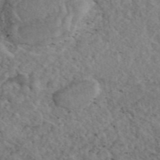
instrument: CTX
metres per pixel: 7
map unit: eAb
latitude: 45.0269
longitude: 114.9353
